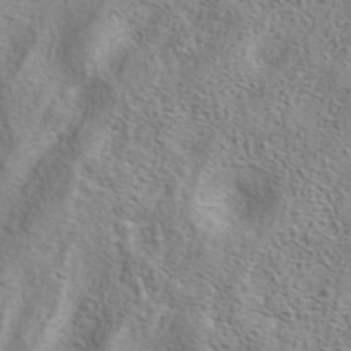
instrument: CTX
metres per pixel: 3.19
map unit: eAb
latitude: 40.9513
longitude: 104.8030
